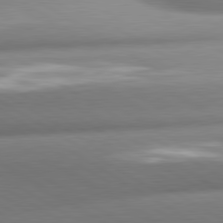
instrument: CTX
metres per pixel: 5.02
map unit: lApd
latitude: 80.7246
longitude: -161.3859
